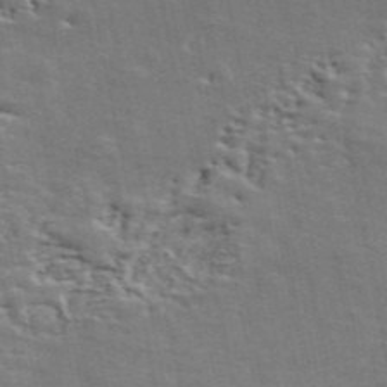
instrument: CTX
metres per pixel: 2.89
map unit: ANa
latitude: 49.2726
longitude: -82.1577
